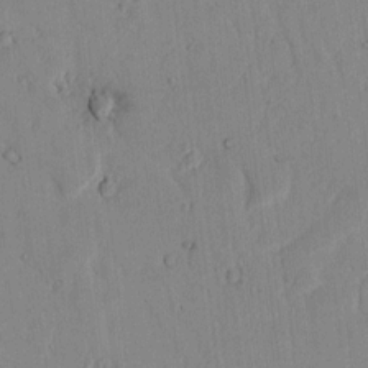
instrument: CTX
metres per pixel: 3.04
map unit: lAvf
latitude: 7.0836
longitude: 168.6707
